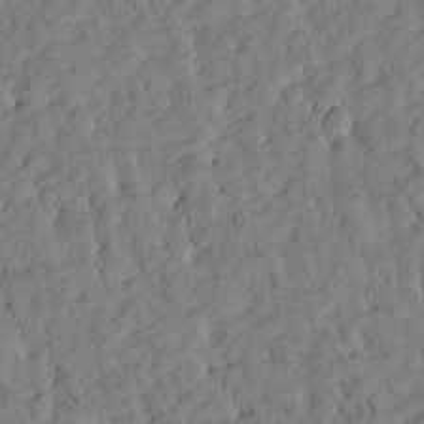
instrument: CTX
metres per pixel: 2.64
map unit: Htu
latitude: -4.1416
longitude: 173.7288
